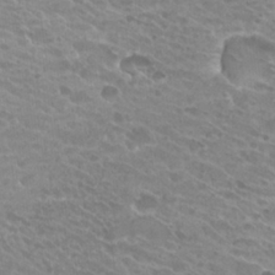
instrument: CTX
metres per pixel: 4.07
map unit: Hto
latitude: 26.4601
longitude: -35.6505
